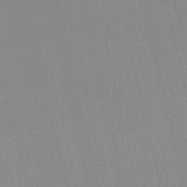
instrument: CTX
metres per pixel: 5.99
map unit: lHb
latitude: -48.3496
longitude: 64.4818
